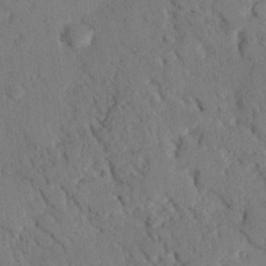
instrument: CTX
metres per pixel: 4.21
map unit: eHh
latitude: 25.8016
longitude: -80.2145
